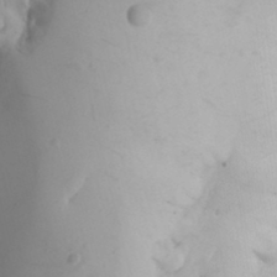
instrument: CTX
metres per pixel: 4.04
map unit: Aa
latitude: 24.9135
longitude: -131.3860
